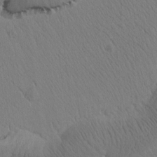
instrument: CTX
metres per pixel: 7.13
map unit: Htu
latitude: -0.8597
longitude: 172.3117
